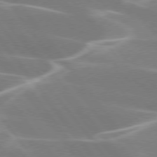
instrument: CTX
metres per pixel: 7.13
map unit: lApd
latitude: 75.5938
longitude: -62.2145
